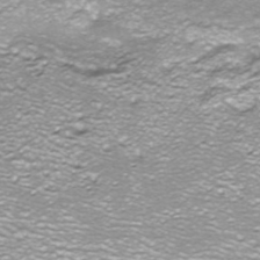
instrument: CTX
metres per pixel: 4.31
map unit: HNhu
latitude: -40.1606
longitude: 103.0109
